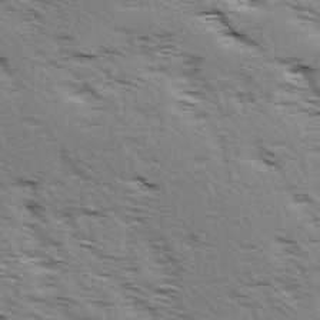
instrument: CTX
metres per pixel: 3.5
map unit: Ave
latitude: 15.0270
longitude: -103.7827
